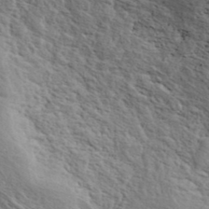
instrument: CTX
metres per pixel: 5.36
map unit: ANa
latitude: 41.0836
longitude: 55.9367
